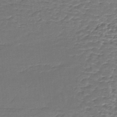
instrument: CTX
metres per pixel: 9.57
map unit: lHb
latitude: -36.9730
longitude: 59.2375
